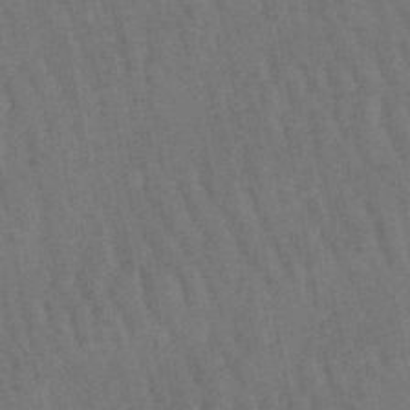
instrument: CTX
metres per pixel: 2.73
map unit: lHb
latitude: -47.2376
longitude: 76.8030
